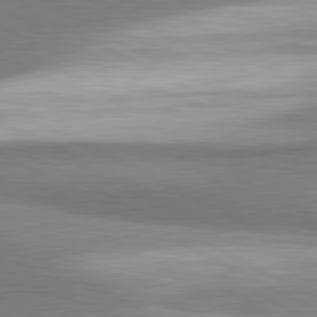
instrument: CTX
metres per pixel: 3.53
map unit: lApd
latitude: 81.2159
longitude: 168.1794
